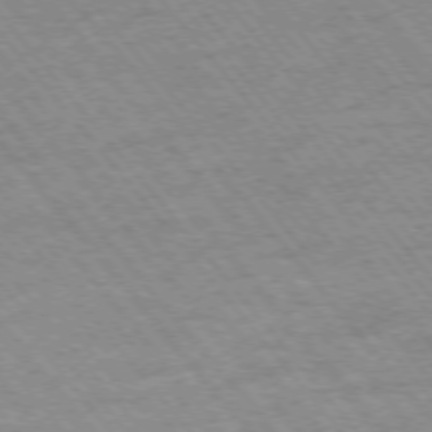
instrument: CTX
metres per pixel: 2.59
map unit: Hpe
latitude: -75.5777
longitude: -14.4601
